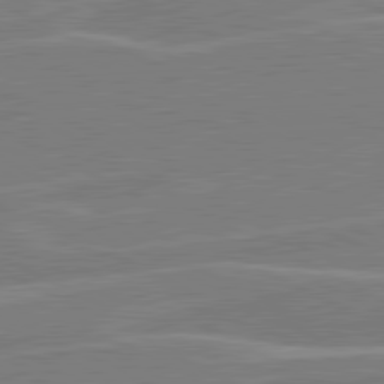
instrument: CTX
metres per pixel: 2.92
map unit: lApd
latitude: 80.9514
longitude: 120.8786
